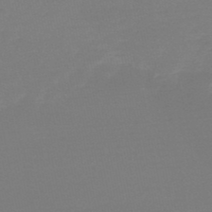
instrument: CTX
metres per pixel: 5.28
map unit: lHb
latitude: -48.7463
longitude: 65.5966
